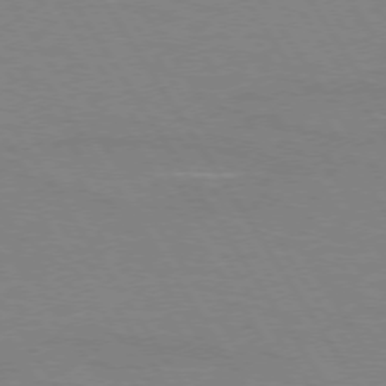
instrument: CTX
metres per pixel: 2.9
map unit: lApd
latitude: 73.7261
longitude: -56.3278
